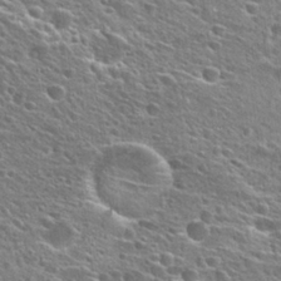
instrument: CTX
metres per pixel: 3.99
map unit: Hto
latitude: 25.5938
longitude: -45.7260
